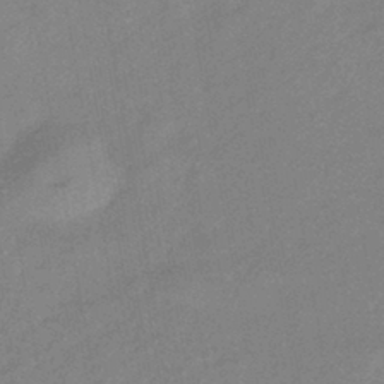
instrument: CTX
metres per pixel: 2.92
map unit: eHb
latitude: -41.1998
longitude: 82.4629
